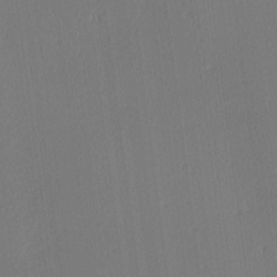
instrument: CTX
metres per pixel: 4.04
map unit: Ave
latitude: 2.8191
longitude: -115.1403
